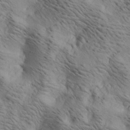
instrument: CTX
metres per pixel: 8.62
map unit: lAa
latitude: 19.0458
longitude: -139.8394
